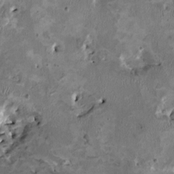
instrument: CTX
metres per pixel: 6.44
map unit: HNhu
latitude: 2.5168
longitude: -4.5924
